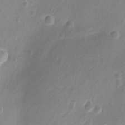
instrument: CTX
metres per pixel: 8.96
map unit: Nhu
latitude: -12.7085
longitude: -38.7057
